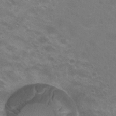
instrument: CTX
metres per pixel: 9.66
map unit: Hto
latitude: 23.8016
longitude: -36.9892
